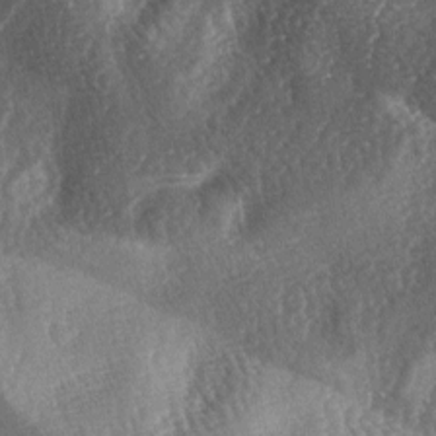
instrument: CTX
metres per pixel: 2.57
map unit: lAa
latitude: -5.3887
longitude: -127.1403
